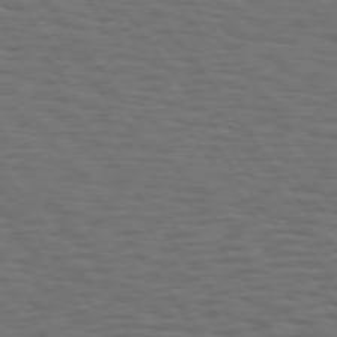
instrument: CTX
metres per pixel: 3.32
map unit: Hpe
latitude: 74.2900
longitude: -133.3860
